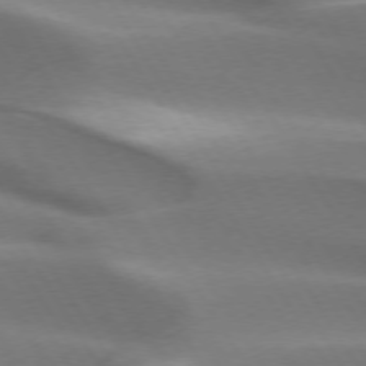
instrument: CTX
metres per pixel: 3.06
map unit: lApd
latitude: 73.3860
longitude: -51.9528
